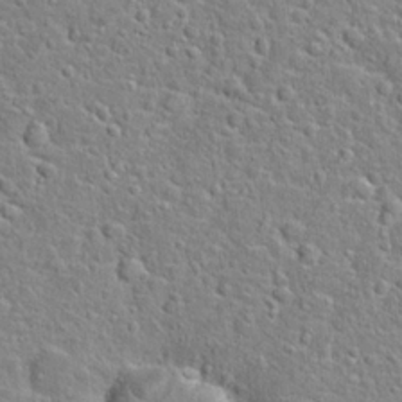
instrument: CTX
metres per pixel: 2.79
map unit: Hto
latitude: 22.6679
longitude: -46.2712
